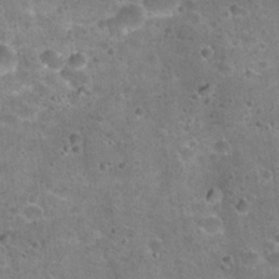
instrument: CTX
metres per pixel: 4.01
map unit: Hto
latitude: 22.5924
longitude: -49.3104
